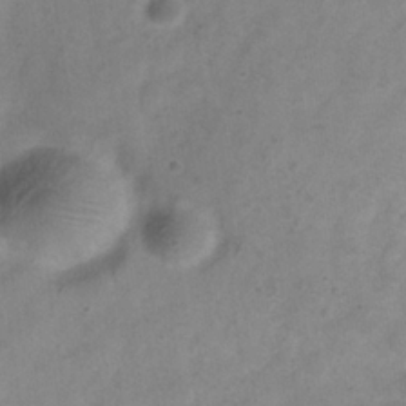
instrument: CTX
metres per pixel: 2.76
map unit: Hve
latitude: -33.8045
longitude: 89.7666
